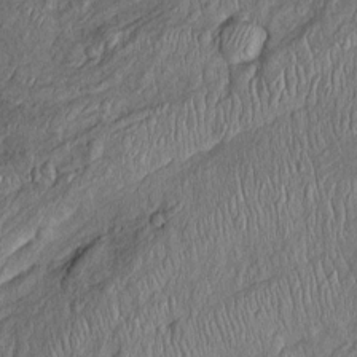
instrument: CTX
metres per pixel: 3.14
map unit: Htu
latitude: -5.7666
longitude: 155.1809
